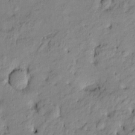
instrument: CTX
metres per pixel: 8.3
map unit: Htu
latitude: -9.4454
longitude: 177.2943
